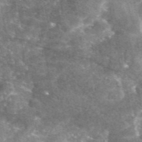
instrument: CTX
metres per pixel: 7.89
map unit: eAb
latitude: 45.8205
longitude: 123.6533
